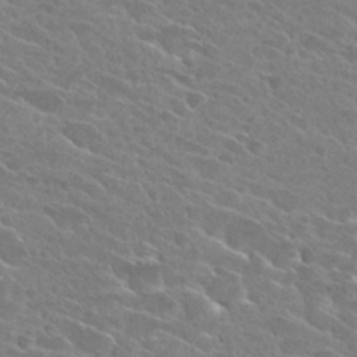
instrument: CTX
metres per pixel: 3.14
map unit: Hto
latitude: 26.3089
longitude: -41.3670
